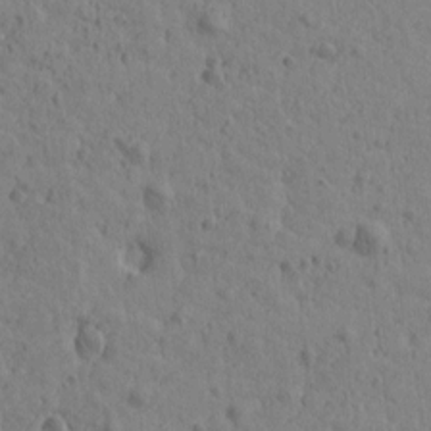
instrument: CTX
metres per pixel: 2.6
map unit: Htu
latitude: -1.9745
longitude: -175.6694
